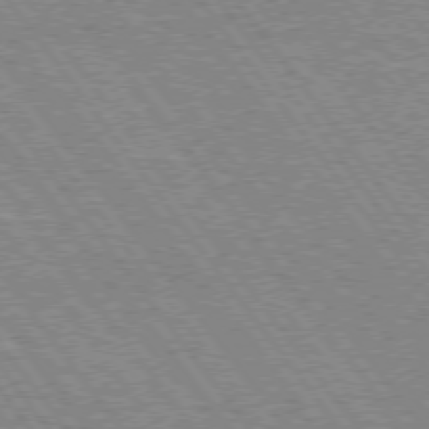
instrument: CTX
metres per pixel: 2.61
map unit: Hpe
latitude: 74.3656
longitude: -139.7450
